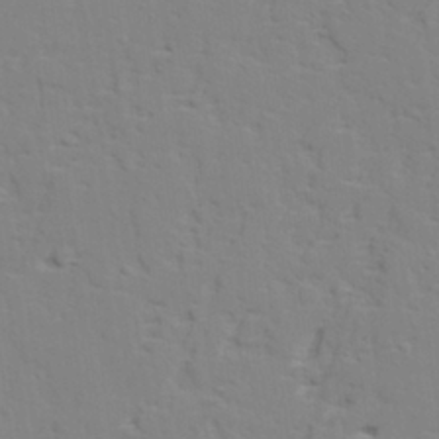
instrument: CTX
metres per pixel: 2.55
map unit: lAvf
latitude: 28.0255
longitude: -109.5560
